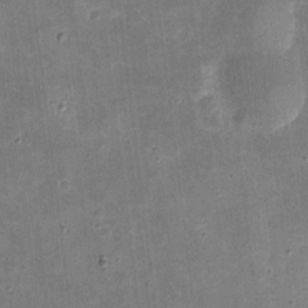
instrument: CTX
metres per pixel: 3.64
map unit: eHh
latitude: 4.5168
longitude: -70.9514
